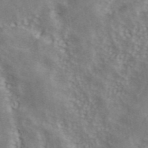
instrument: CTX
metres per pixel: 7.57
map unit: ANa
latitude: 42.2334
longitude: 50.8407
